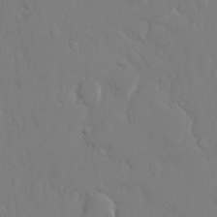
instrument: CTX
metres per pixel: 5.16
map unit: eHh
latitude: 14.2334
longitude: -71.4237
